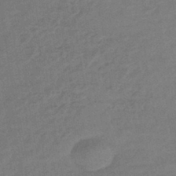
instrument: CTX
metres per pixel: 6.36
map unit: eHb
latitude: -43.1242
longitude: 85.8233
